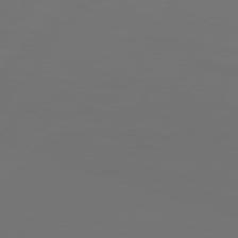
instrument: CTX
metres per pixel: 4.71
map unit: Hpe
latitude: 76.7624
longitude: -138.3089
